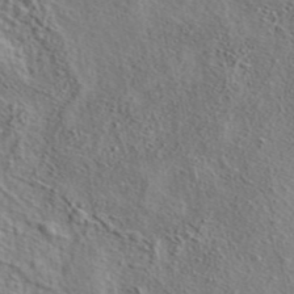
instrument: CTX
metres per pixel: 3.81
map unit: eAb
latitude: 43.0836
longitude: 114.0850
